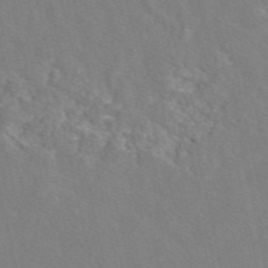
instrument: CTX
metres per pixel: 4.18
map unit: eAb
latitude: 47.0459
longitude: 112.7841
